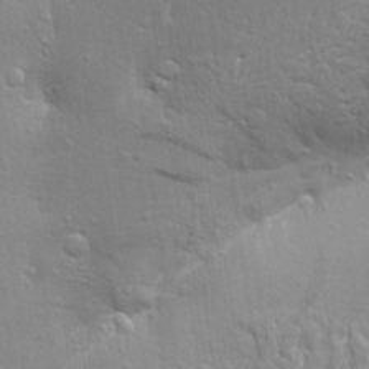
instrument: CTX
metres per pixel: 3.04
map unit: Aa
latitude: 22.5168
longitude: -150.2522
